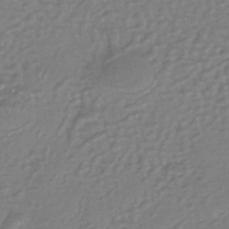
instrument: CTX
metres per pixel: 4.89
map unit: HNhu
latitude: -44.6707
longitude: 93.9556
